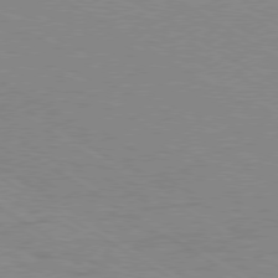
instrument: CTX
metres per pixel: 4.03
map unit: Ap
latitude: -80.2551
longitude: -52.7624
